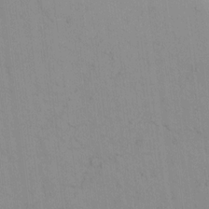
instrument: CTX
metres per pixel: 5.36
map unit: lAvf
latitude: 8.8758
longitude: 168.6329
